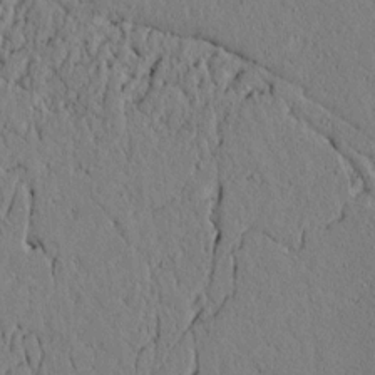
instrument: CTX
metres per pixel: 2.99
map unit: lAvf
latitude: 5.4804
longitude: 165.8234
